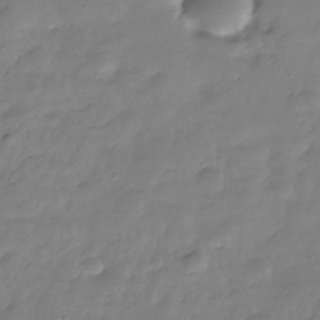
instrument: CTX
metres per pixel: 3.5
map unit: Hve
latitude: -31.5399
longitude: 91.2376
